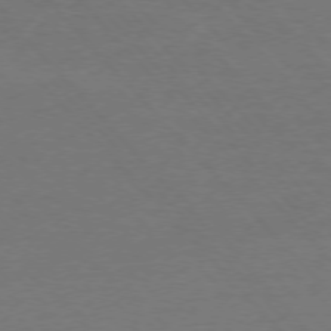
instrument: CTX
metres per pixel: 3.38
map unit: Ap
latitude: -77.0297
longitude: -93.2159
